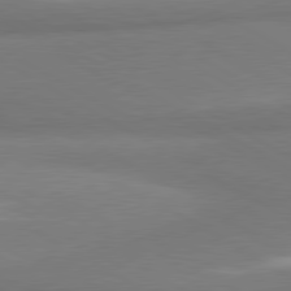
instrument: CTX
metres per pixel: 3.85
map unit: lApd
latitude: 80.1389
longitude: 176.7463
